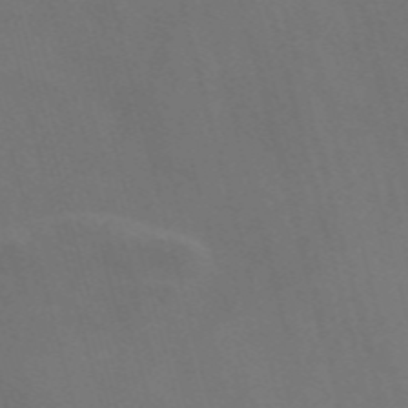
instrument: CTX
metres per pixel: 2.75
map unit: Nve
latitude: -58.3684
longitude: 65.0109
